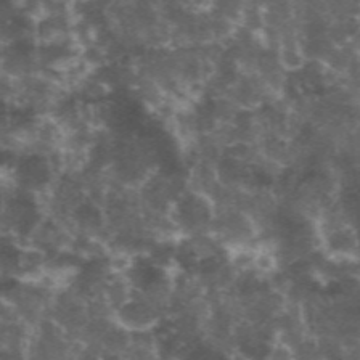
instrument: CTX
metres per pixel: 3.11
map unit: eHh
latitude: 35.2914
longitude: -59.7639
